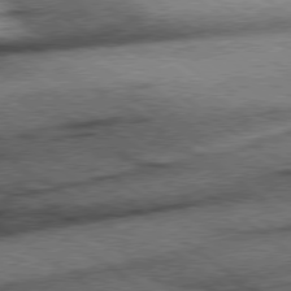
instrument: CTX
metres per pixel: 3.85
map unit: Hpe
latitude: 78.4412
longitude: -155.8205
